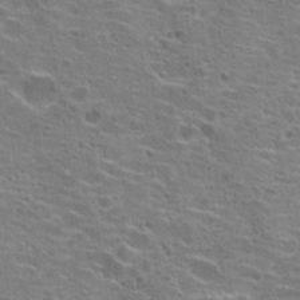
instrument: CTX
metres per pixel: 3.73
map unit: Hto
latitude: 20.6113
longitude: -41.9528
